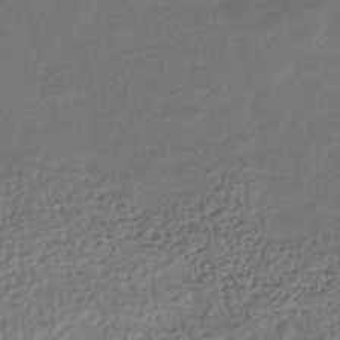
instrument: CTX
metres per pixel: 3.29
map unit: HNhu
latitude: -42.3684
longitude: 94.7274
